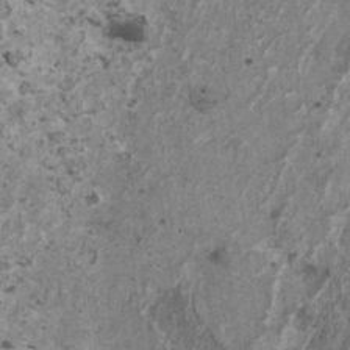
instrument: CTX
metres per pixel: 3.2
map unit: HNhu
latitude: 1.0836
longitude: 4.6140
